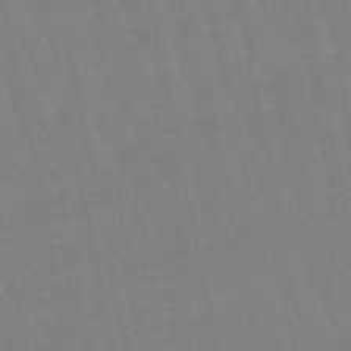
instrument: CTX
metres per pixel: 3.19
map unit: lHb
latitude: -49.1242
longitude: 75.8423
